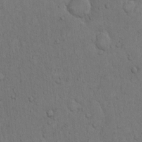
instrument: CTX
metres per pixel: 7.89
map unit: Hto
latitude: 11.9717
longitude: -57.8961
